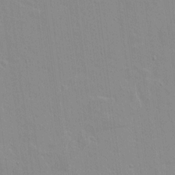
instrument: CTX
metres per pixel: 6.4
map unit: lAvf
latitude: 16.2523
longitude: -128.4223
